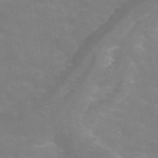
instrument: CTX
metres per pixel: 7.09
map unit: Hve
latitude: -31.2187
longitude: 95.3320
